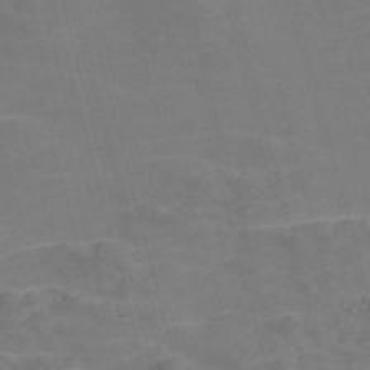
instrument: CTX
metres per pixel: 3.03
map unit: Nve
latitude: -58.1416
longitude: 55.1431
